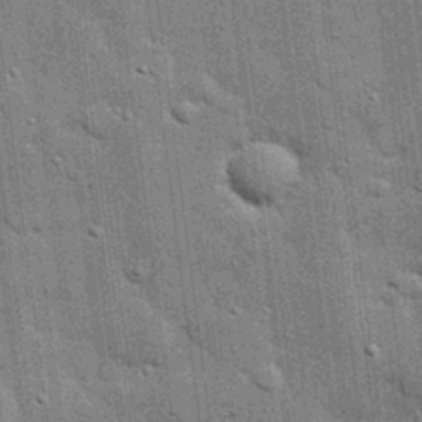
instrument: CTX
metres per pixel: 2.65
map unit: eHh
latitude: 27.9339
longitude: -82.6301
